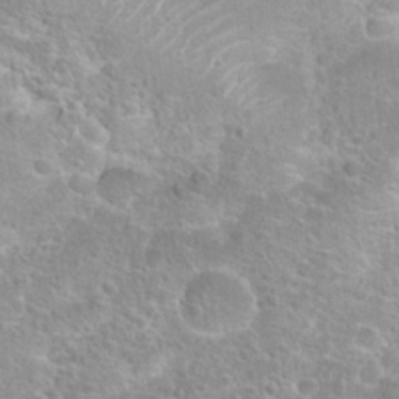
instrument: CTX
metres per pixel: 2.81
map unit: Hto
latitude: 23.7261
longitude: -44.3089
